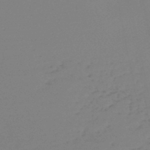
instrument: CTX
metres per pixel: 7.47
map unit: lHb
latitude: -47.5399
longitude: 64.9164
